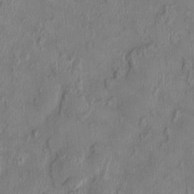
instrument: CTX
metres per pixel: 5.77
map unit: HNhu
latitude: 2.7624
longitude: -5.9906
